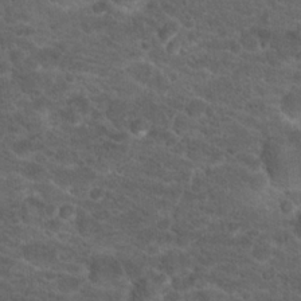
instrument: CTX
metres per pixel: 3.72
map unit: Hto
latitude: 18.6679
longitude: -36.8191
